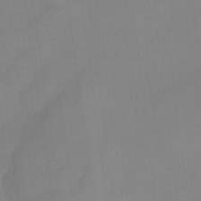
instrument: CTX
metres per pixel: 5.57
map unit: HNhu
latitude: -27.5966
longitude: 74.4818
